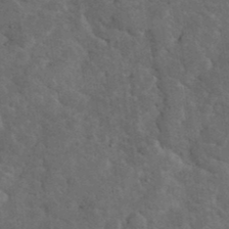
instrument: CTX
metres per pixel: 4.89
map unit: eHh
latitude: 37.5749
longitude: -66.8380
